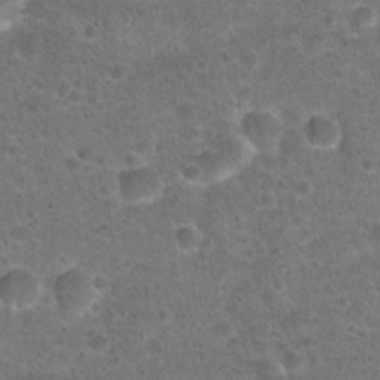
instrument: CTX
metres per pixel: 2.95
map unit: Hto
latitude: 22.5168
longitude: -48.2711
